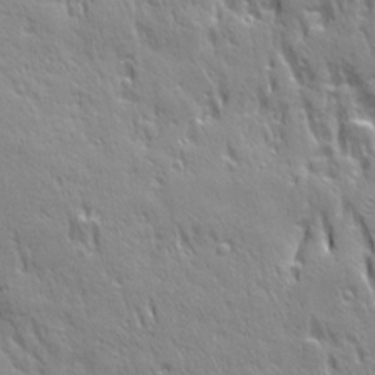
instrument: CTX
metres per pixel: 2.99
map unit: Ave
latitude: 21.8584
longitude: -135.7638
